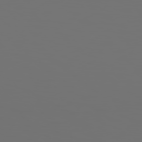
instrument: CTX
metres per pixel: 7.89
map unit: Hpe
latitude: 78.0444
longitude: -177.7260
